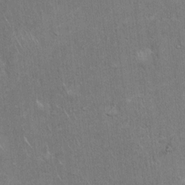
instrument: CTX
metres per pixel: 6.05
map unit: Hto
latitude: 18.2900
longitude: -60.9891
